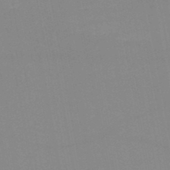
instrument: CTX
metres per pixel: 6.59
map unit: HNb
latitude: -49.4455
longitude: -40.7246
